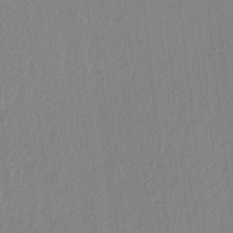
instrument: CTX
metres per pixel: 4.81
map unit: lAvf
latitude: 6.2522
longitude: 165.4644
